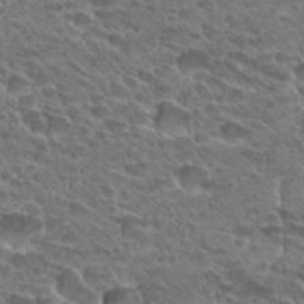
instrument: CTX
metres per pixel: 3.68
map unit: Hto
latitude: 28.9702
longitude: -38.9514
